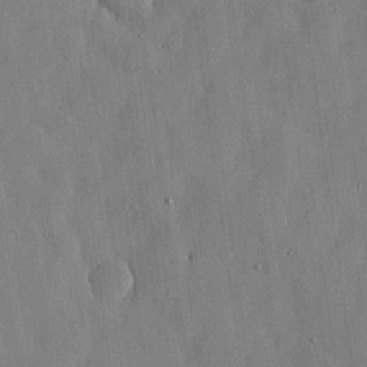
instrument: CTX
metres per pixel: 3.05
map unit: lHvf
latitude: 18.3089
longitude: -112.8380
